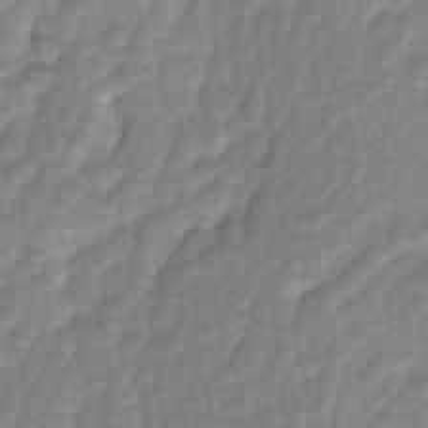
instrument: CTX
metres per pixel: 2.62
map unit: Ave
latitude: -1.5022
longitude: -113.6316
